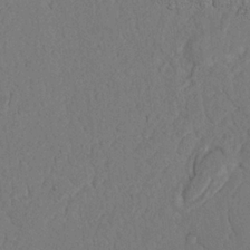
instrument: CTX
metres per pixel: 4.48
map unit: Nhu
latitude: 19.9528
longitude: -76.0444
